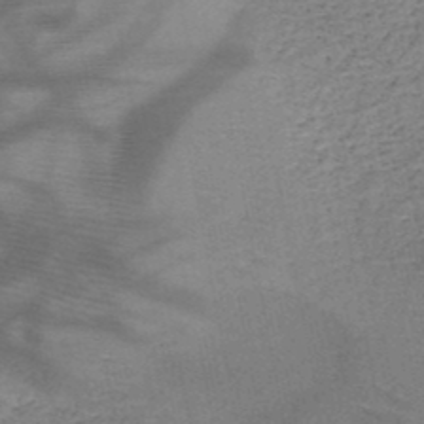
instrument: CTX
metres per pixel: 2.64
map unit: HNb
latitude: -48.4629
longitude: -40.3467
